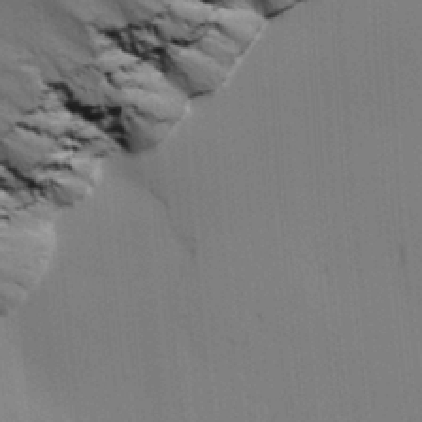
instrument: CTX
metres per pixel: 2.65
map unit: lAvf
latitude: 25.8394
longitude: -112.0822
